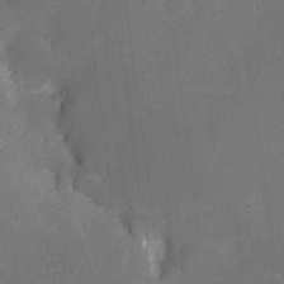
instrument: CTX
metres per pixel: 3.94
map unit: eHh
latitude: 4.9892
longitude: -66.6679
